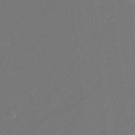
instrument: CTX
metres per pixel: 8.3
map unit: Ht
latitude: -15.0676
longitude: -54.1578
